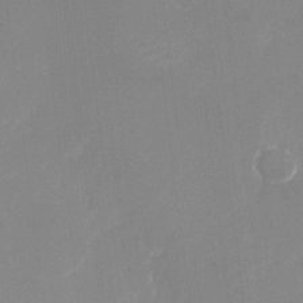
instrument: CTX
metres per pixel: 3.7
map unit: Nhu
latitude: -28.6896
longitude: -67.2348
